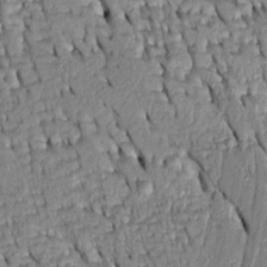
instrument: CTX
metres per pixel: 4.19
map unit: Htu
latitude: -0.4818
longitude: 150.4629
